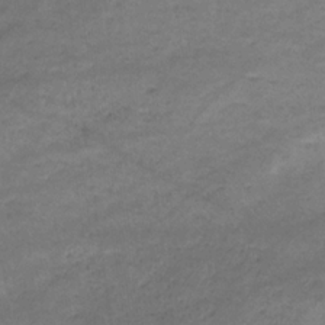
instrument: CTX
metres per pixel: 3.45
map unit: eHb
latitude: -32.8408
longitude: 68.4817
